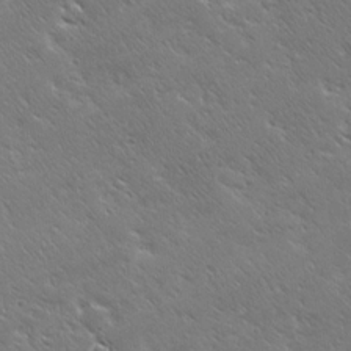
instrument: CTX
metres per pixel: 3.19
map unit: Ave
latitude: 20.1956
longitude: -137.2537
